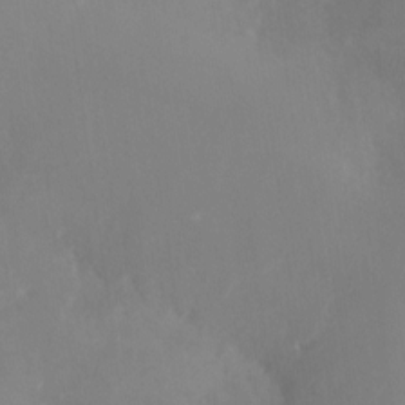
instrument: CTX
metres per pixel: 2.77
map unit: Nve
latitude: -24.4629
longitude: -109.7071
